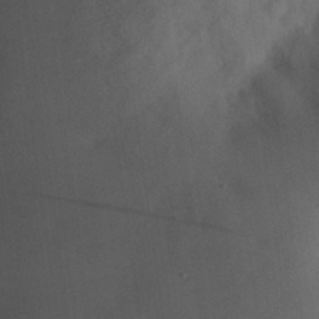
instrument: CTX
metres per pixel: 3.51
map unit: eHh
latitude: 25.0269
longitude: -67.9906
